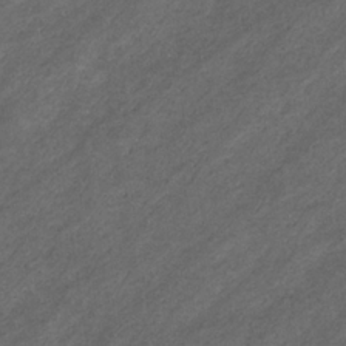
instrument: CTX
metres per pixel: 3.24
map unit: eHb
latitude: -32.3496
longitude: 70.8219
